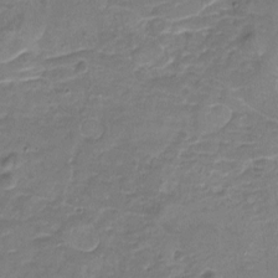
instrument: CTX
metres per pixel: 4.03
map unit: Nhu
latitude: -17.6722
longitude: -56.9324
